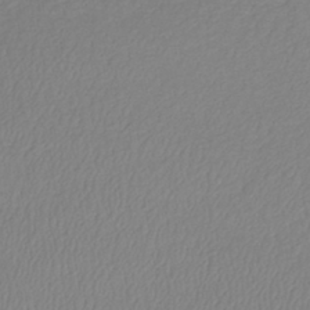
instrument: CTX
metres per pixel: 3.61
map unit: lHb
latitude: -42.9163
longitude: 73.1809
